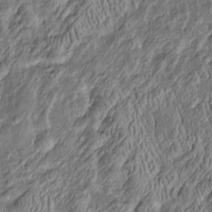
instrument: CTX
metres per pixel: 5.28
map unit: Htu
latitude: -6.9164
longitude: 157.5399
